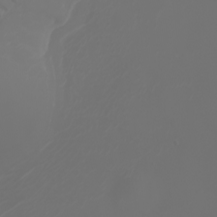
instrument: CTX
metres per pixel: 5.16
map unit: Nhu
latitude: -7.9556
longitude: -84.9892
